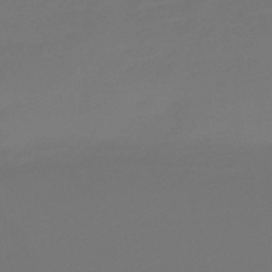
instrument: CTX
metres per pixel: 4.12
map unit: eHb
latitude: -47.7288
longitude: 88.6140
